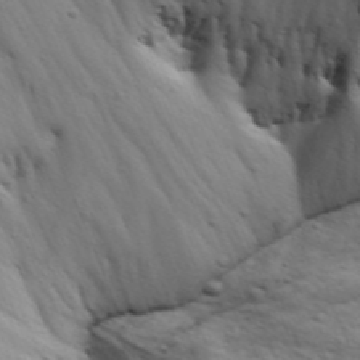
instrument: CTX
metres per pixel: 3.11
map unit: Aa
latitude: 17.6883
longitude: -125.8016
